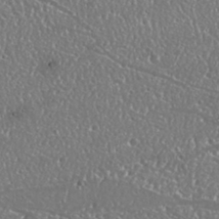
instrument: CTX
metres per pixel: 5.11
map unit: Nhu
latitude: 25.2159
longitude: -59.0836
